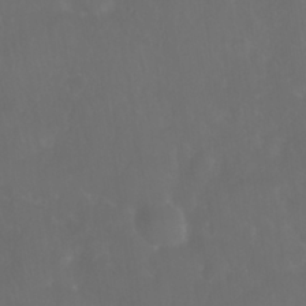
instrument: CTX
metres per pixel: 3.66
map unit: Nhu
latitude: 27.5560
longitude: -64.8947
